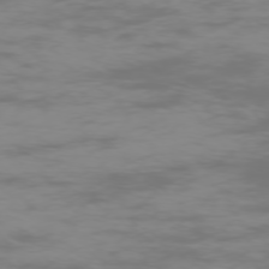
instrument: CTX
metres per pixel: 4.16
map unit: Ap
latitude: -75.8045
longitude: -83.6882
